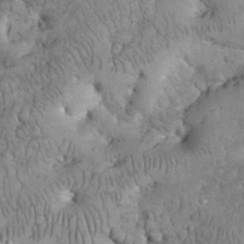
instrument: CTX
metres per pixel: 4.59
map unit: eHh
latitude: 32.8380
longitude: -65.4615
